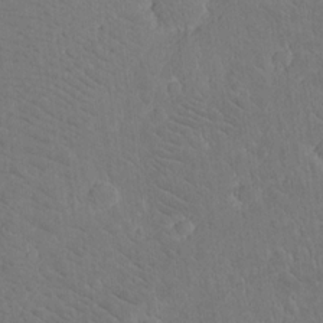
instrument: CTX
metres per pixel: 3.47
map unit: eHh
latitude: 16.8569
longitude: -73.4049
